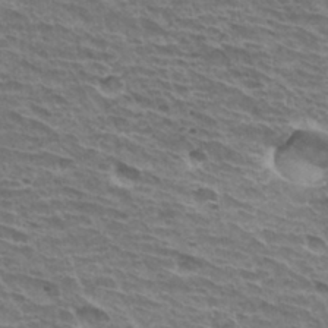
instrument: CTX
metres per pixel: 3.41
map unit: Hto
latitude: 30.9136
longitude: -41.3292
